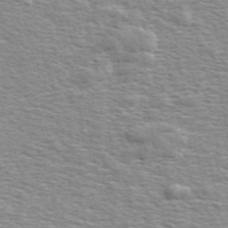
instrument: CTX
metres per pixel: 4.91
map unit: ANa
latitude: 49.3104
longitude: -73.6127
